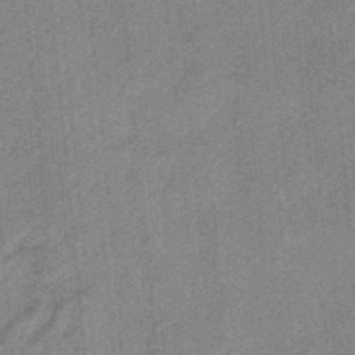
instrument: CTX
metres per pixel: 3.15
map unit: HNb
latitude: -35.2943
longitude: 57.1242
